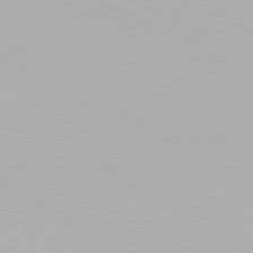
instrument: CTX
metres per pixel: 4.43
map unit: Hpe
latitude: -81.4455
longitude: 18.8408
